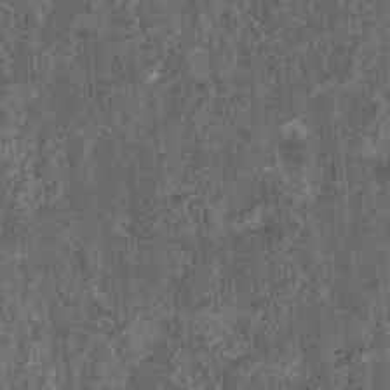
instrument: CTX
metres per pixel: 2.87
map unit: HNhu
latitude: 0.1200
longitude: 5.3509
